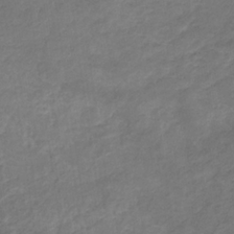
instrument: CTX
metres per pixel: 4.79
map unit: eHb
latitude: -32.1228
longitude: 68.6329
